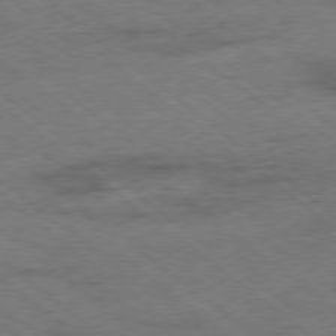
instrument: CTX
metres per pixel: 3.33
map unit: Ap
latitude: -78.9730
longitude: -50.3467
